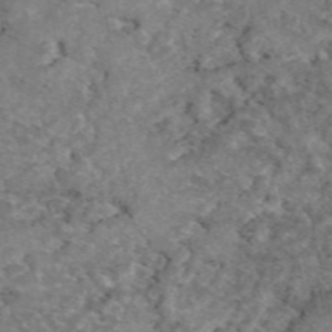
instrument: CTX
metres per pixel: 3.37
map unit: eAb
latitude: 47.8395
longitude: 113.9178
